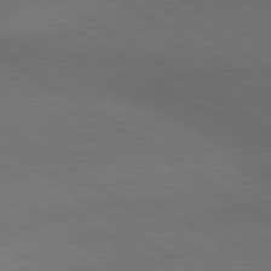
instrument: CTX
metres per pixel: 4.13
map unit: lApd
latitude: 79.8017
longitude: -177.8772
